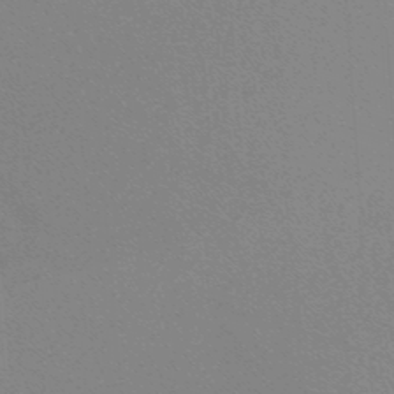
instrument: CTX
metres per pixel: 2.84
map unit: lHb
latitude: -48.1417
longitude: 63.8611
